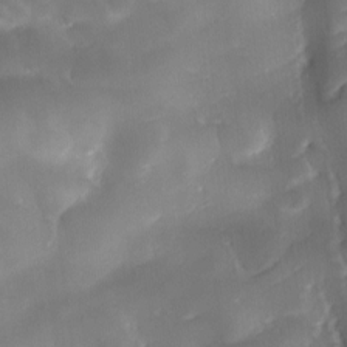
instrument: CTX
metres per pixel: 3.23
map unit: Ave
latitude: -9.7100
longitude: -122.4790
